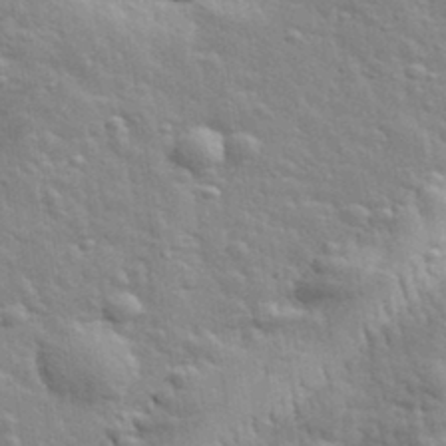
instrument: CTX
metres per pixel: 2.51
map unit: lHvf
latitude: 34.0444
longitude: -81.7261
